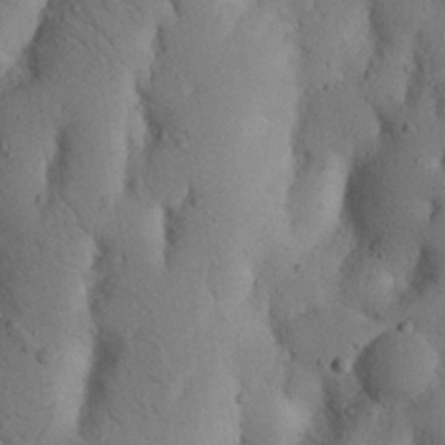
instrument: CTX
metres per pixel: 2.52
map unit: Nhu
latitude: 20.6302
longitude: -74.8002
